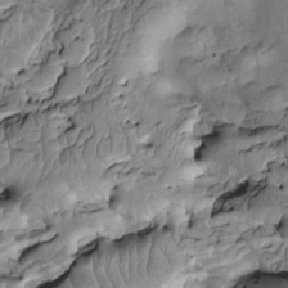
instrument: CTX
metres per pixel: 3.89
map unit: Htu
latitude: -1.5777
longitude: 148.6897
